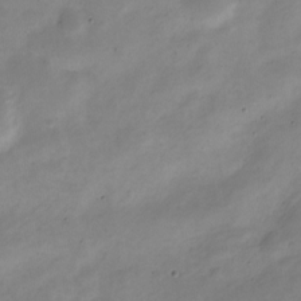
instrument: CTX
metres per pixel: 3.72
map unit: Nve
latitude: -23.3321
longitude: 105.6155
